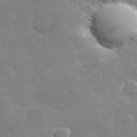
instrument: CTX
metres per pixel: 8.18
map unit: lHvf
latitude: 32.4412
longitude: -93.4804
